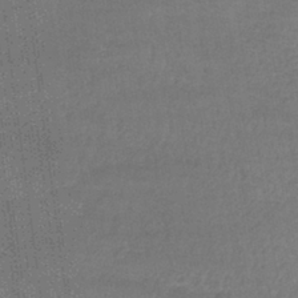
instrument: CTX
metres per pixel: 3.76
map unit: lHb
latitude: -39.9556
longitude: 69.6155
